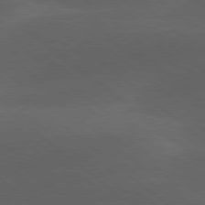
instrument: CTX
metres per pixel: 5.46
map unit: lApd
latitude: 78.4601
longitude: -52.5924
